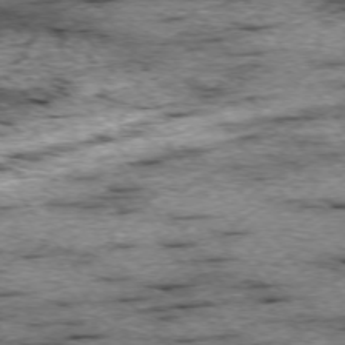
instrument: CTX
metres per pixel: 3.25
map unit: Ap
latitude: -74.8408
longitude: -87.8205
